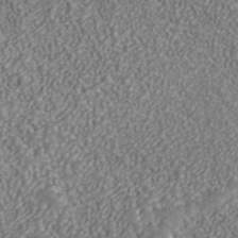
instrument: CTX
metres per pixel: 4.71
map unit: ANa
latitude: 40.6868
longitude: 20.6518
